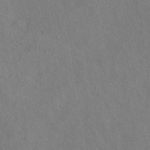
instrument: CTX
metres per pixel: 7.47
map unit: eAb
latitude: 42.4034
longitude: 109.4265
